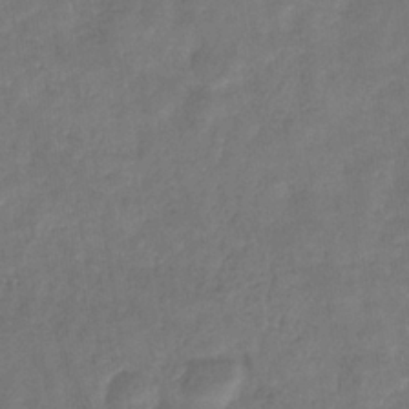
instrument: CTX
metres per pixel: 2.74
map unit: eHb
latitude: -33.6911
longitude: 76.7085
